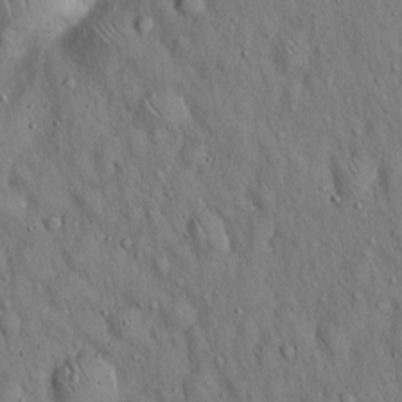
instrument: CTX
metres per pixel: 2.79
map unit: Hto
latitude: 15.5183
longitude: -58.4979
